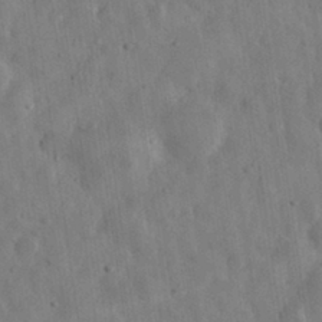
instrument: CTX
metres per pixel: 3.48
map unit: eHh
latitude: 31.1592
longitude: -73.9717
